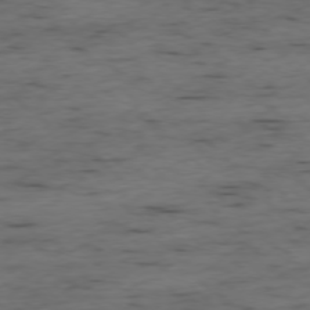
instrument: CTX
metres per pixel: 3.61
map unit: Ap
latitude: -76.7652
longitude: -91.2915
